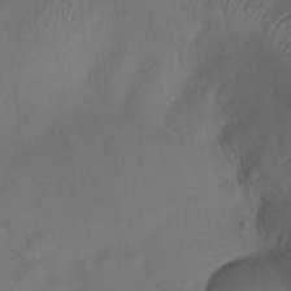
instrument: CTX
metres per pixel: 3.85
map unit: Ht
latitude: -5.8611
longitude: -29.1403
